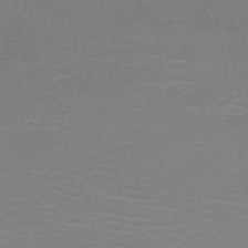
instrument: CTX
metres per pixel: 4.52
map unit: HNb
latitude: -46.4062
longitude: -39.8583
